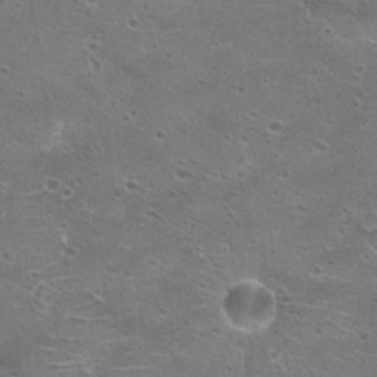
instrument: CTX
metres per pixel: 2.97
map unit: Hto
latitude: 22.5168
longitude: -41.6315
